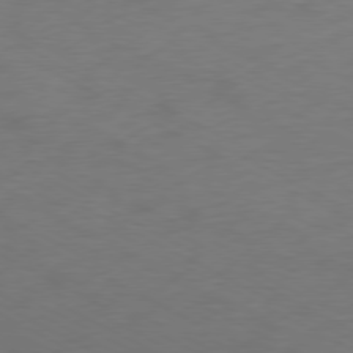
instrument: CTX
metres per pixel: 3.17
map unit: Ap
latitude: -77.1242
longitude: -75.5560
